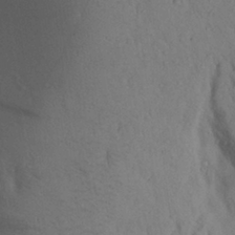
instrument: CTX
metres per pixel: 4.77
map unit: Aa
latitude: 28.1389
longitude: -147.7828
